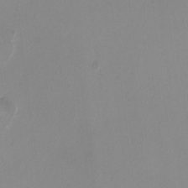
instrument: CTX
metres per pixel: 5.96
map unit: HNhu
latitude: -0.2929
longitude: -4.7624
